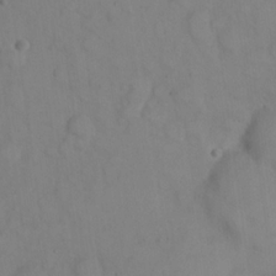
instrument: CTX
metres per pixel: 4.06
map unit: eHh
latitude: 22.6868
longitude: -59.8583
